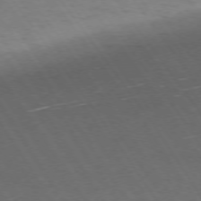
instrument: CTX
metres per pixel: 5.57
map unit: Ap
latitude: -75.7289
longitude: -65.2348
